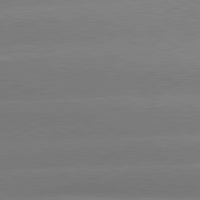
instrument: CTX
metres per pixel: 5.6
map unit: lApd
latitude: 80.6301
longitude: -150.4223
